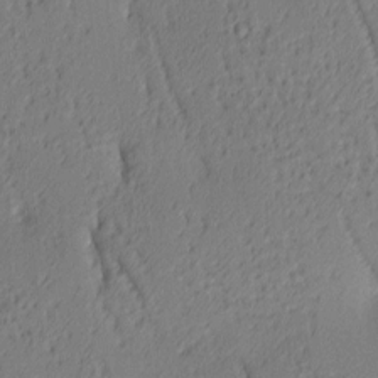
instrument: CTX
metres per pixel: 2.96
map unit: lAa
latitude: 4.2333
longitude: -116.2145
